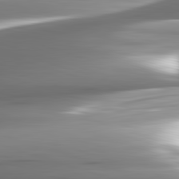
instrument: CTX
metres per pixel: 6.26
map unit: lApd
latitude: 82.7057
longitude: -141.3481
